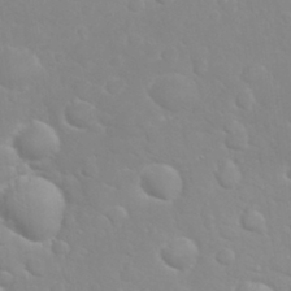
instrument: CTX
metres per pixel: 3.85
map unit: eHh
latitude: 32.2900
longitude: -60.5545
